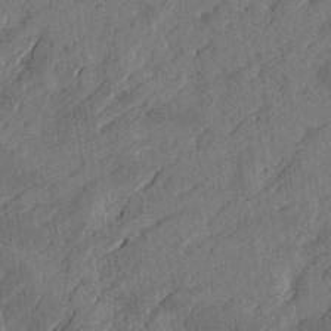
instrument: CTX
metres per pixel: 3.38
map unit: Htu
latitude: -4.5573
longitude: -177.3670
